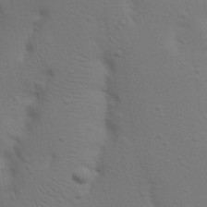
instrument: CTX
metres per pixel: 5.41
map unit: Nhu
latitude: 22.8380
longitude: -73.0648
